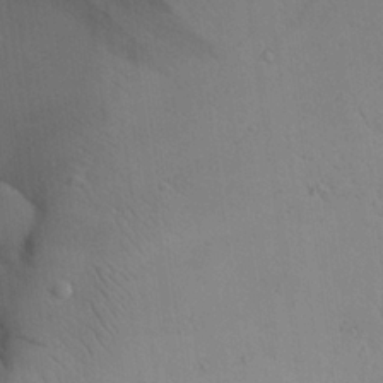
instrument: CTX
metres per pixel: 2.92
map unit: Aa
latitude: 24.7057
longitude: -137.1403
